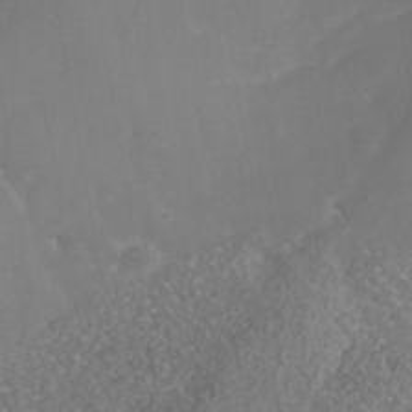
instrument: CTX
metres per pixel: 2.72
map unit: Nhe
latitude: -40.5196
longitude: -99.2914
